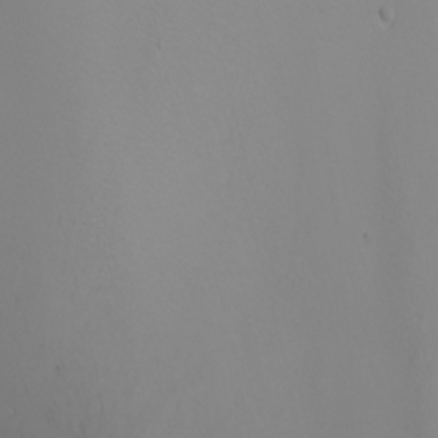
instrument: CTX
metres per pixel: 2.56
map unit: Nhu
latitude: -4.2172
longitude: -89.4805
